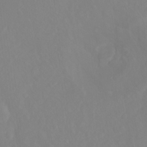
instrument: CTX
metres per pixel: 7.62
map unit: Ht
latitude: -14.1228
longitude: -56.7246
